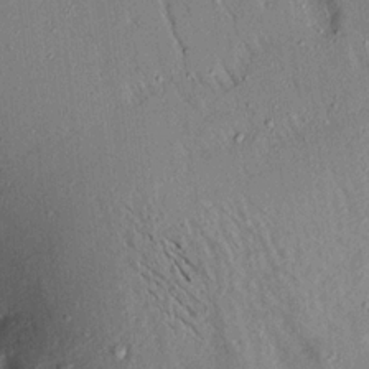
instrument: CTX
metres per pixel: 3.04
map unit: Aa
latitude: 16.5357
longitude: -148.4601
